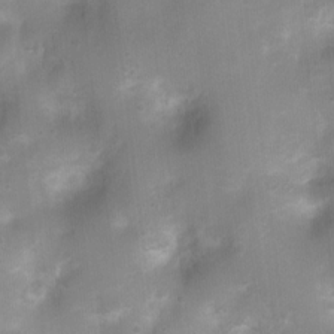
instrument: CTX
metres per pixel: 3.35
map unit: Ht
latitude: 4.3467
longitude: -21.7072
